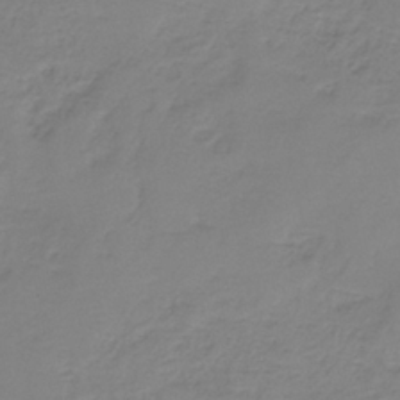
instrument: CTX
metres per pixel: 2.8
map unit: HNb
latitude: -34.7274
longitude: 53.9178
